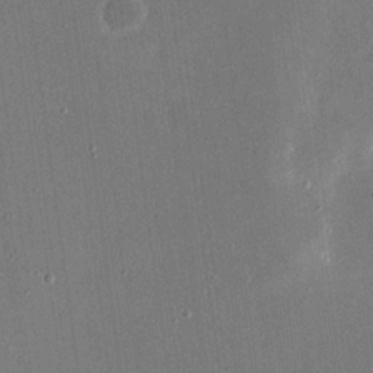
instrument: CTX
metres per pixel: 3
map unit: eHh
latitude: 18.2711
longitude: -70.0633
